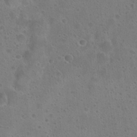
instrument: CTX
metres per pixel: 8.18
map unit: Hto
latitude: 23.1592
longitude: -48.4223
